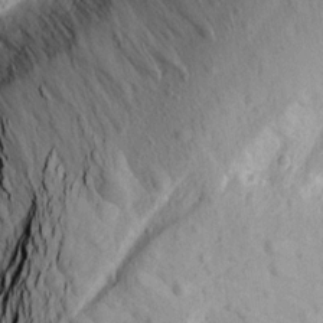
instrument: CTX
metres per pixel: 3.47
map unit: Aa
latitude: 15.4427
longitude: -142.2712
